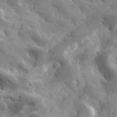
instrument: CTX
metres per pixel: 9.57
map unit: eHh
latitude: 33.4804
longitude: -69.8017
